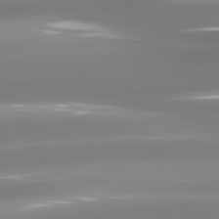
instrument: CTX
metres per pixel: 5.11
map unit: lApd
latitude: 81.1781
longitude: -134.1011
